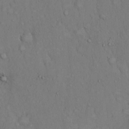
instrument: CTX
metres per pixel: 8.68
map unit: Hto
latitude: 14.2523
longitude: -57.9528
